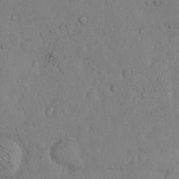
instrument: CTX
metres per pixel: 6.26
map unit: Hto
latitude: 11.4804
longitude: -57.5560
